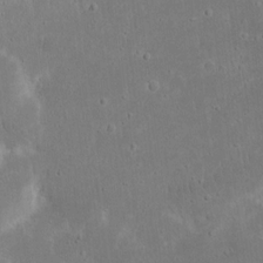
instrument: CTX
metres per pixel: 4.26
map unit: eHh
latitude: 17.1970
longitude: -72.0444
